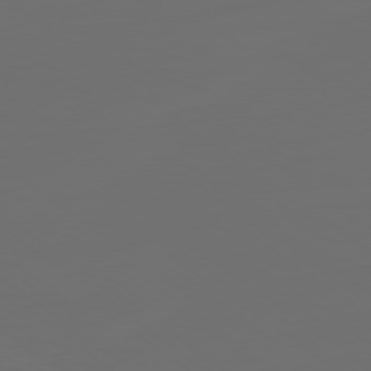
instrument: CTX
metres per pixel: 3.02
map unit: Ap
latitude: -79.5588
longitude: -60.2144
